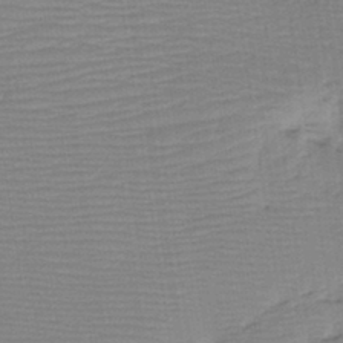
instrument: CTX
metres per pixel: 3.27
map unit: lHb
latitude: -41.0864
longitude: 52.9730
